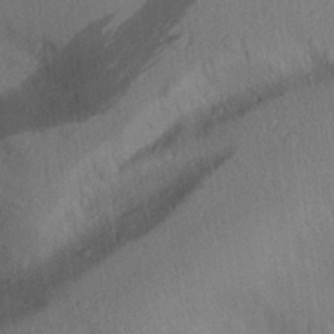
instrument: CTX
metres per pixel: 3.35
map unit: Aa
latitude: 28.0444
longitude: -145.4615
